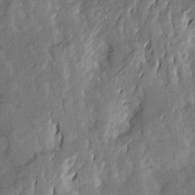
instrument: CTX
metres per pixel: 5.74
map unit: Aa
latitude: 22.4034
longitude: -150.5356
